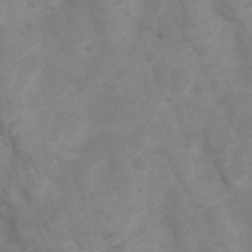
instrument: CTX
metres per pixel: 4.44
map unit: Ht
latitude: 3.1025
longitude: -27.1970
